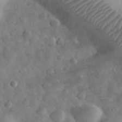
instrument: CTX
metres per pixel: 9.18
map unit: eHh
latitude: 32.9136
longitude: -68.9514
